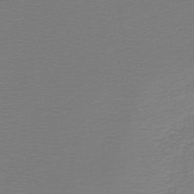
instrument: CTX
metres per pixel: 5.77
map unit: lHb
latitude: -45.2943
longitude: 61.5588
